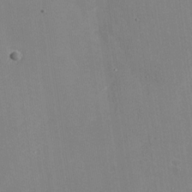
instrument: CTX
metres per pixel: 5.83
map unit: Nhu
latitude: -28.6896
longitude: -74.4979
